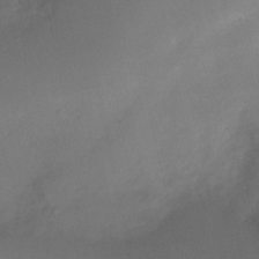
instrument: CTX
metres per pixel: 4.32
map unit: Nhu
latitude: 4.2711
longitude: -16.4034
